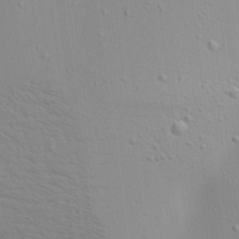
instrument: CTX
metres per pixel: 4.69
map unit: Aa
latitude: 18.7813
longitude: -141.3670
